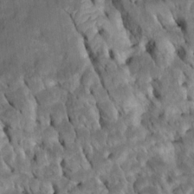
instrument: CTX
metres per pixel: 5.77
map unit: Htu
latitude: -6.3495
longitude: 145.4266
